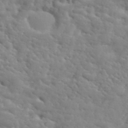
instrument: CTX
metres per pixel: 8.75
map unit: lHvf
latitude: 37.4238
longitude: -92.0255
